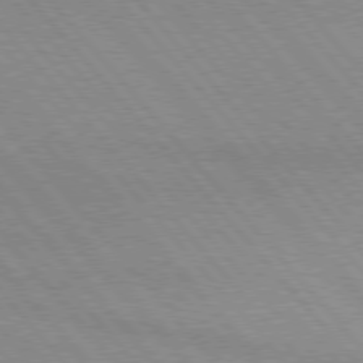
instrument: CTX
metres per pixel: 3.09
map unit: lApd
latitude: 76.2144
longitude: -86.1011
